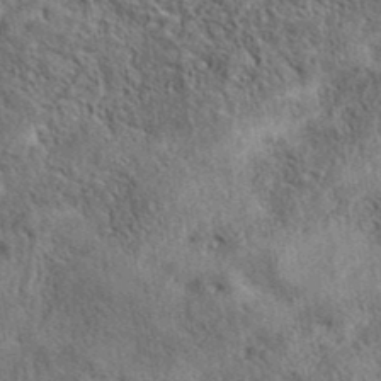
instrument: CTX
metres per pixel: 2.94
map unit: eAb
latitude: 38.7246
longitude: 112.1039
